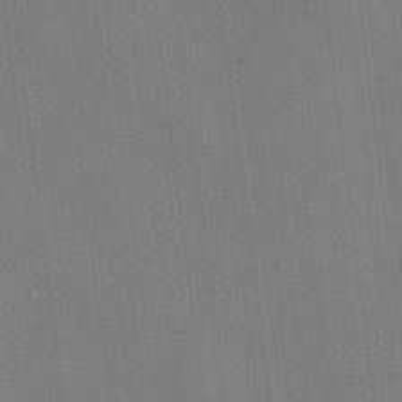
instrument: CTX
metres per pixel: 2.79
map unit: HNhu
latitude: 7.8583
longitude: 14.8219
